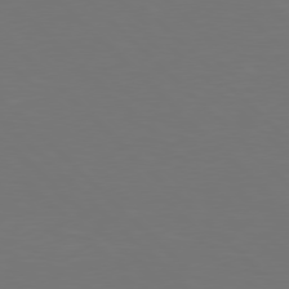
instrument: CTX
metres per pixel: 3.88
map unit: Hpe
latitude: 77.4993
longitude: -169.9528
